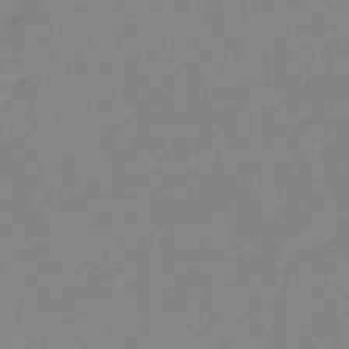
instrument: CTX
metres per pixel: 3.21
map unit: eHh
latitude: -52.5384
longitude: -24.5167
